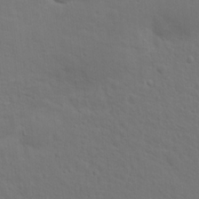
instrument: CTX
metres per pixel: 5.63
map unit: Nhu
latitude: 18.4034
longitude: -33.9339
